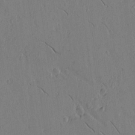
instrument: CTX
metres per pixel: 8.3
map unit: lAvf
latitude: 15.8395
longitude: -125.6127
